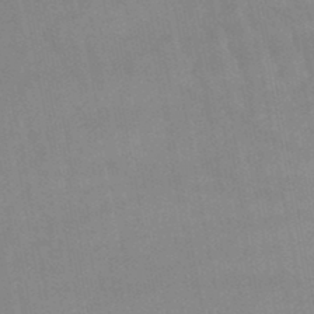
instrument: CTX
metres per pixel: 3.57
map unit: lHb
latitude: -48.5763
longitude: 75.4266
